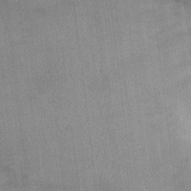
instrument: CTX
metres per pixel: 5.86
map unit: Ht
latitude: -3.2564
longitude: -14.0255
